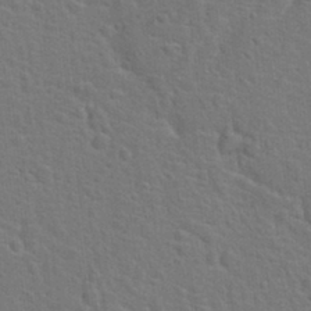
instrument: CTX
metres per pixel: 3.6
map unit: Hto
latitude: 22.7813
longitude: -47.3860
